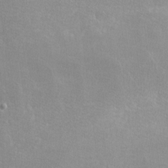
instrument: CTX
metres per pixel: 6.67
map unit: lHvf
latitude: -12.2362
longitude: -101.9150
